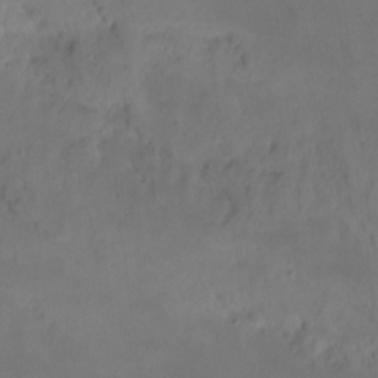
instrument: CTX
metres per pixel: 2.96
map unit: Nhu
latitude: -14.2173
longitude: -52.4412
